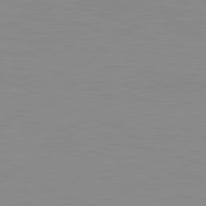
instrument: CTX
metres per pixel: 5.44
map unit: lApd
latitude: 81.6694
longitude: -168.0255
